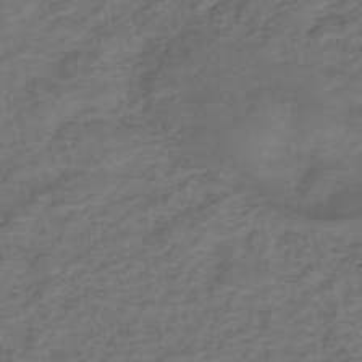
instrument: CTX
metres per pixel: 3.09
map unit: eHh
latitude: -44.1039
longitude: -29.9906
